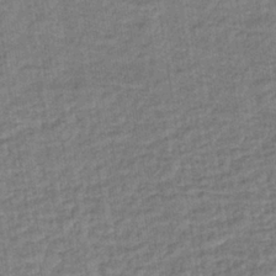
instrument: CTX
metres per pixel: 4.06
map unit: lHb
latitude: -35.5021
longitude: 65.7289
